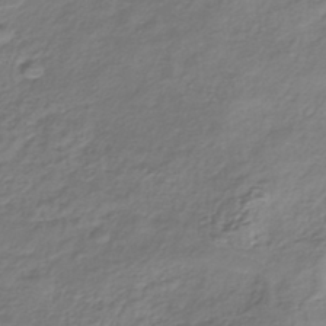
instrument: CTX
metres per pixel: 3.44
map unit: lHb
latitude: -39.4832
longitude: 71.6155
